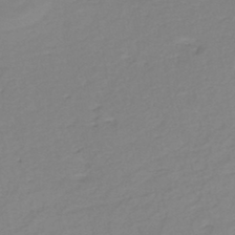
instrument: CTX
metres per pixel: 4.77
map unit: eHh
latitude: -44.2928
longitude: -29.5938
